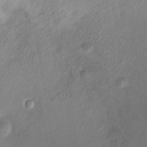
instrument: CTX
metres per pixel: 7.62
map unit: Ht
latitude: -14.8597
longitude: -41.7638
